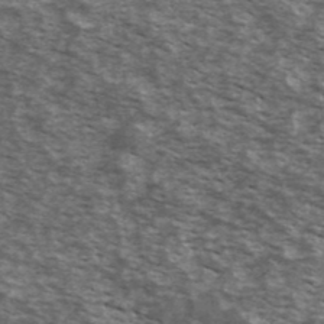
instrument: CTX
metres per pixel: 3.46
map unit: Ave
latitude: 40.6112
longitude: -109.9150
